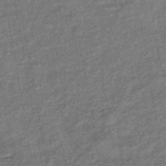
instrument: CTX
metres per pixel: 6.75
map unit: eHb
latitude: -43.5210
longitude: 82.4629
